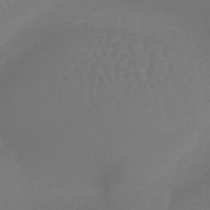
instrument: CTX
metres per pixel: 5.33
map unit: lHb
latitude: -41.7100
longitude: 65.4077
